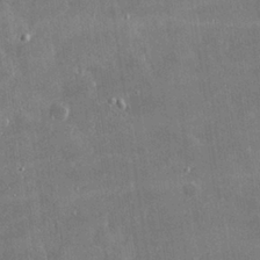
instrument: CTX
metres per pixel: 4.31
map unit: lHvf
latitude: 30.6302
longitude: -93.4615
